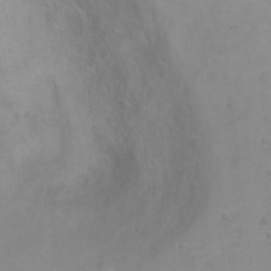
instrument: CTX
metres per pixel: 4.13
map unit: Ht
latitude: 2.8002
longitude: -34.5923
